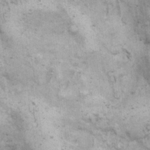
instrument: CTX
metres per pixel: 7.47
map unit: eHh
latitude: 17.3293
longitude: -63.2159
